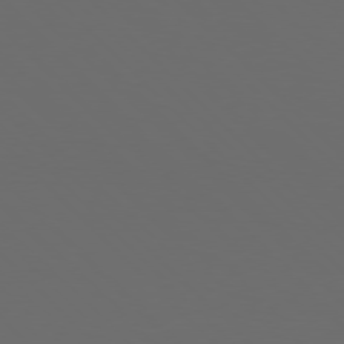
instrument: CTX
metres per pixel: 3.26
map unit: Hpe
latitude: 76.6868
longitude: -168.2901
